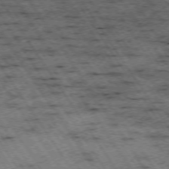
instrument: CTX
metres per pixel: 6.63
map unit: Hpe
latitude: -74.2362
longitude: 3.3509
